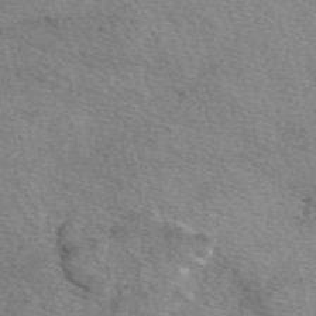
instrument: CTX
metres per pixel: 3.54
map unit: eAb
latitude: 50.2144
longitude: 114.0472
